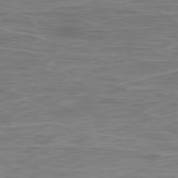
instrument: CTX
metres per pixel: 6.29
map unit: Ap
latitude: -79.1053
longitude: -74.9892
